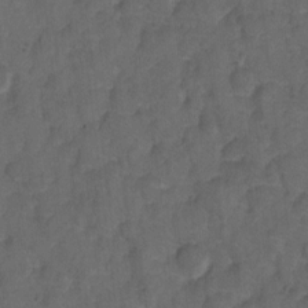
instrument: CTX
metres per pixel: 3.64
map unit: Hto
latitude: 4.6679
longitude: -31.5183
